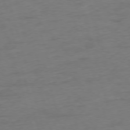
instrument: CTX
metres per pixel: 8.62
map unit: Ap
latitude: -75.3888
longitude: -73.8206
